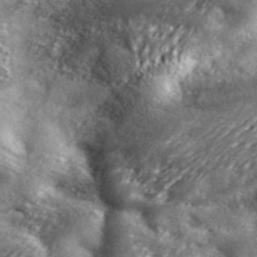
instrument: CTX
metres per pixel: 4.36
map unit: ANa
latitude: 40.3656
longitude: -90.1389
